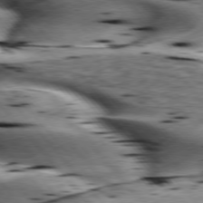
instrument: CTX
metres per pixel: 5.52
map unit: lApd
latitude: 76.0444
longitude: -60.5734
